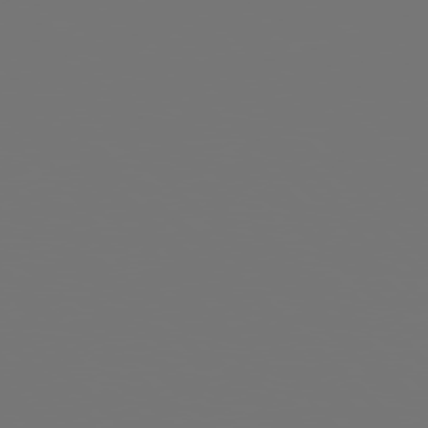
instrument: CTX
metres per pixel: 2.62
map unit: Hpe
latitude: 77.8205
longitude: -176.4601
